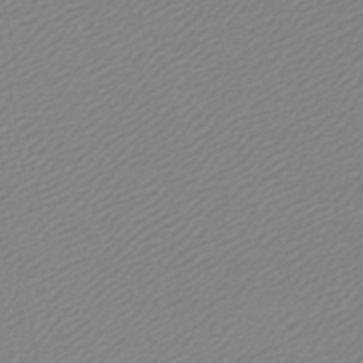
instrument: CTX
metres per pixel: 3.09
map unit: lHb
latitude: -46.7274
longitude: 59.3320
